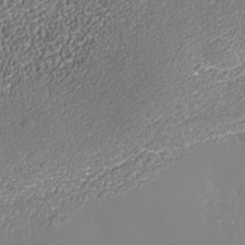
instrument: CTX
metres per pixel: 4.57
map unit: Nhe
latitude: -37.5210
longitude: -89.0270
